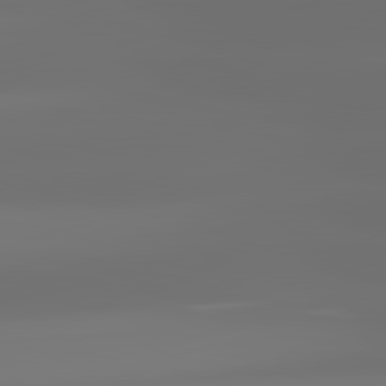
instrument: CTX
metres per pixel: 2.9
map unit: lApd
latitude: 81.4048
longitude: -144.5923
